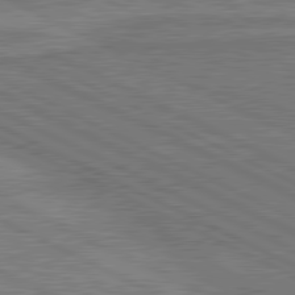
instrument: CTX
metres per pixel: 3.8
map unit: lApd
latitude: 80.8002
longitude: 140.6896
